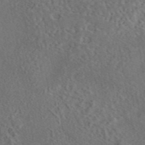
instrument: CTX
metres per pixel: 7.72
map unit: eAb
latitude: 43.7828
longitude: 114.5007
